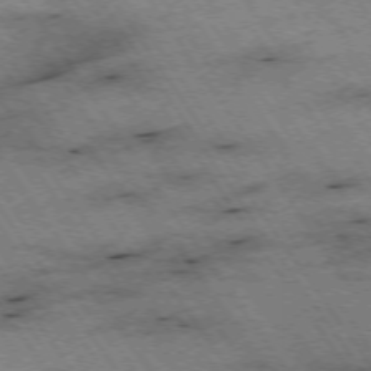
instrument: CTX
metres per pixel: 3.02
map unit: Hpe
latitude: -74.4251
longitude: 1.6344
